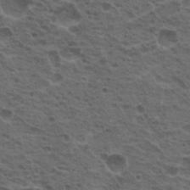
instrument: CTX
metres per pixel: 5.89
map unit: Hto
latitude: 19.1214
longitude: -32.0822
